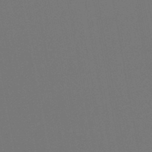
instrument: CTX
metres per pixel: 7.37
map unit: lHb
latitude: -47.4076
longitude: 74.7464
